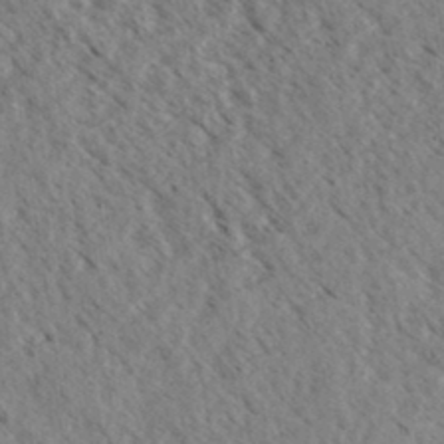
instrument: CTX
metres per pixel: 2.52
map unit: eHh
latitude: 34.9135
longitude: -140.1011
